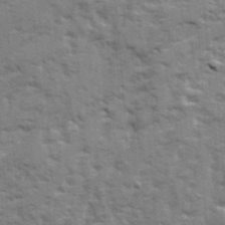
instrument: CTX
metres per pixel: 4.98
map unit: Ave
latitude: 20.2901
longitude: -130.1389
